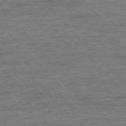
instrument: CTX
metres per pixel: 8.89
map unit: Ap
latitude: -76.7463
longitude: -89.4616
